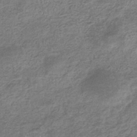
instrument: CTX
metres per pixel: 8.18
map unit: eHb
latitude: -36.3306
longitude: 80.3684
